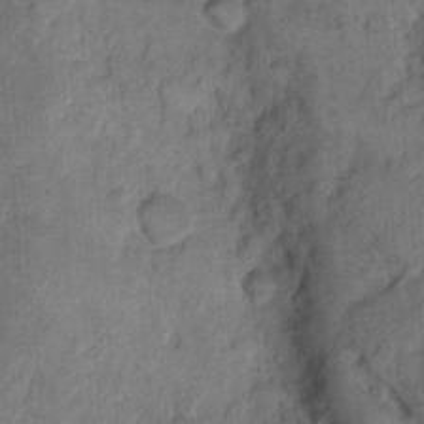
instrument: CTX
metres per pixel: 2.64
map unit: eHh
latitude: 13.3104
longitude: -64.9325
